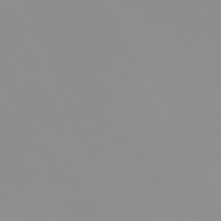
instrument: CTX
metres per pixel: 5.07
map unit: Nhu
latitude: -8.4062
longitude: -95.2159
